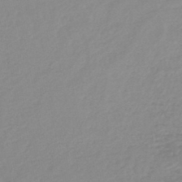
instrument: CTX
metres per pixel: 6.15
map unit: lHb
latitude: -45.8045
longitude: 65.1620
